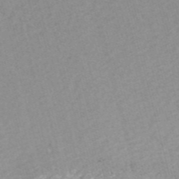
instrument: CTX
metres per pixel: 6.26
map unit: eHh
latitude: -54.9353
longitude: -88.8569
